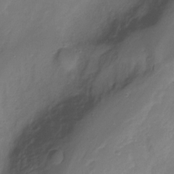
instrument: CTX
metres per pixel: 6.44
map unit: Ht
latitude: -10.5007
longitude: -46.3279
